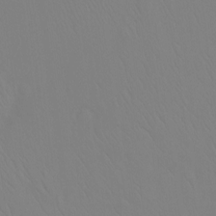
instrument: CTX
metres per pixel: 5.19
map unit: Ht
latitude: -9.8800
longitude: -34.7813
